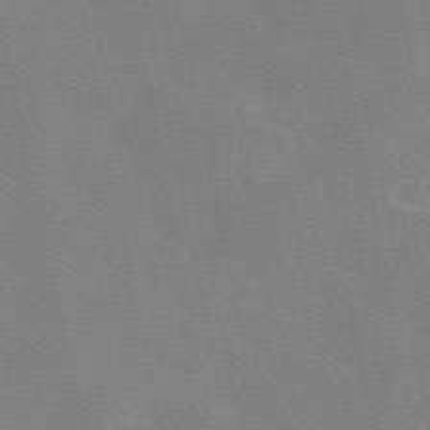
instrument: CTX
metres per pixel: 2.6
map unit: eAb
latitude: 50.3656
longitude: 116.3117
